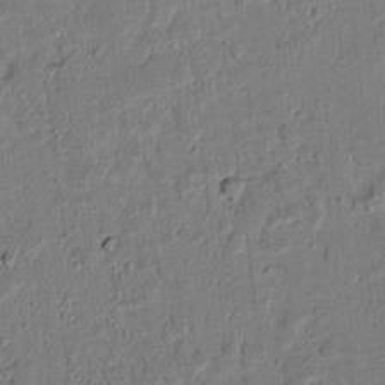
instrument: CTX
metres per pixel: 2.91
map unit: lAvf
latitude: 5.9339
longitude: 168.3495
